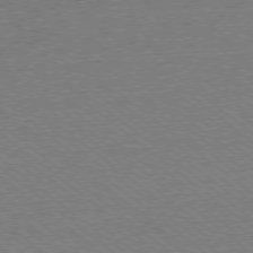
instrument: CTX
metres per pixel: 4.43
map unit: Ap
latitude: -78.4251
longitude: -82.3089
